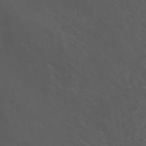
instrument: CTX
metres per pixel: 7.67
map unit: Ht
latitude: -3.3131
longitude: -60.2144
